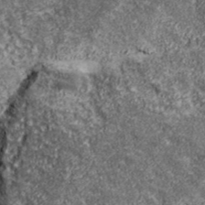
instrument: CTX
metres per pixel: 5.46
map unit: eHh
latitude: 43.6316
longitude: -89.3482
